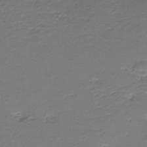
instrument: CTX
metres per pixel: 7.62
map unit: HNb
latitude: -39.6155
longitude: 50.0850
